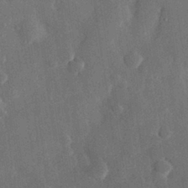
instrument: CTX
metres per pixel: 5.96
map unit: eHh
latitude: 29.8961
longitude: -80.4034
